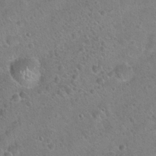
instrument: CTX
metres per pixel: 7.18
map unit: Hto
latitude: 21.3104
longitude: -50.4790
